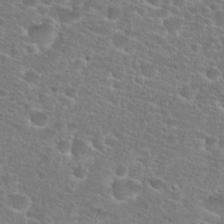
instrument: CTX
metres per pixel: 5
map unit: Hto
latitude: 25.7827
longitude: -48.6679
